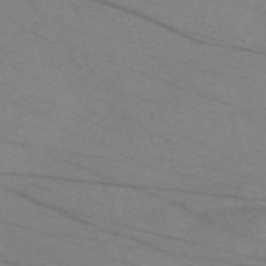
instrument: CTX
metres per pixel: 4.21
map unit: Nve
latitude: -59.1431
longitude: 61.5399
